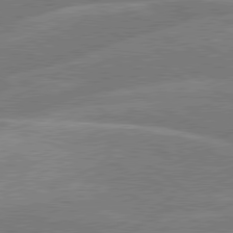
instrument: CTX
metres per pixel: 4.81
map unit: lApd
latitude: 79.7261
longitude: -121.7261
